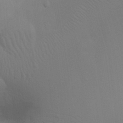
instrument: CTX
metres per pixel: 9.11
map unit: Nhu
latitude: 21.4238
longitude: -73.3860
